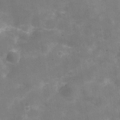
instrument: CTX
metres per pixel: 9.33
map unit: Hve
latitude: -30.9164
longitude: 93.8422
